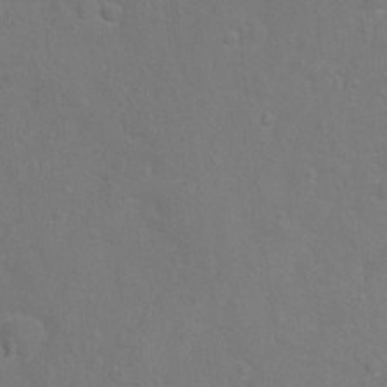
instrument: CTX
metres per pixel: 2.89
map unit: Hto
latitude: -5.5588
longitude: -35.3670
